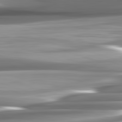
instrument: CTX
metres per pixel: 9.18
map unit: lApd
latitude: 82.4601
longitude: -140.6301
